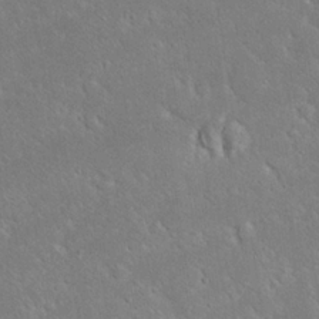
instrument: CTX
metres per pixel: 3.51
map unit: Nhu
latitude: 23.6883
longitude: -71.8772
